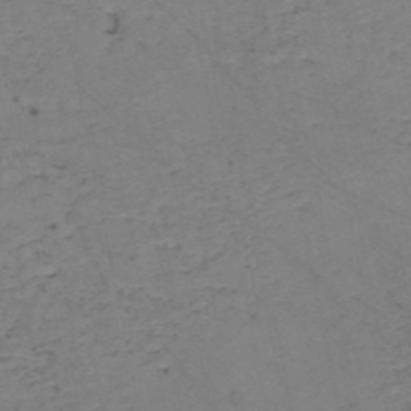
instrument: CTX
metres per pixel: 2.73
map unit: HNb
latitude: -50.5763
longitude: -51.8961
